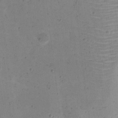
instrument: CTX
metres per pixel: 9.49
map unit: eHh
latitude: 20.9703
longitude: -63.8206
